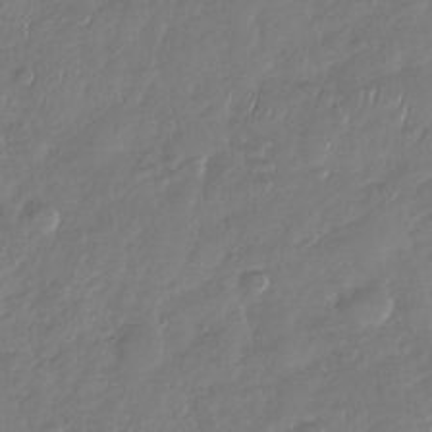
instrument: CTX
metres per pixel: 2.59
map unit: Nhu
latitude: -29.3510
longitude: -61.8205
